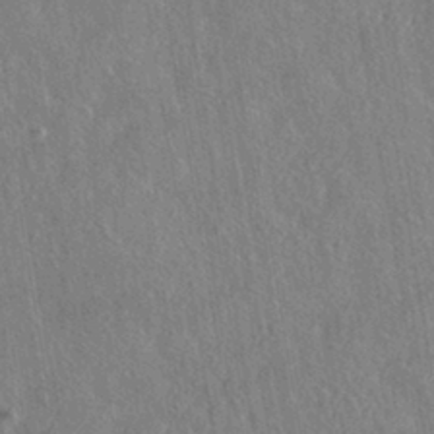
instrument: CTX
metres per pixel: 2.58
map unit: HNhu
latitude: -41.5588
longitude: 98.5763
